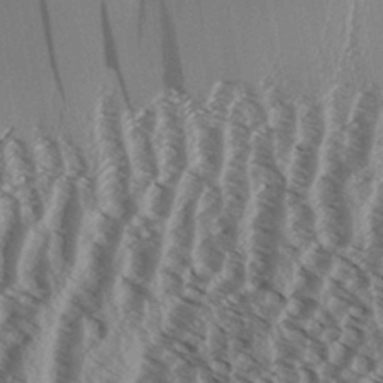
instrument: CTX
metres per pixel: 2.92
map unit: Aa
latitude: 32.4979
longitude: -137.7072
